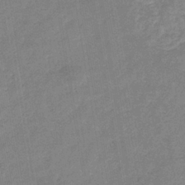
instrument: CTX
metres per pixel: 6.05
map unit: eHb
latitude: -35.2376
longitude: 74.3307
